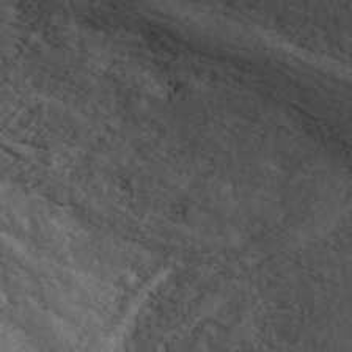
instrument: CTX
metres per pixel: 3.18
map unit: ANa
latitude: 44.9136
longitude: 38.6707
